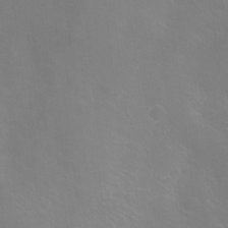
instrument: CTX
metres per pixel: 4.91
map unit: Ht
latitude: -5.3698
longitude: -35.1214
